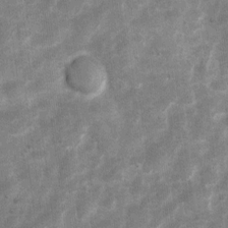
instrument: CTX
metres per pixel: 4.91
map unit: Ht
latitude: 4.2522
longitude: -22.4223
